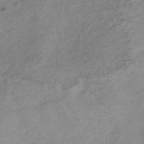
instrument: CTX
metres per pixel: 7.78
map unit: ANa
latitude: -38.7463
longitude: 96.6519
